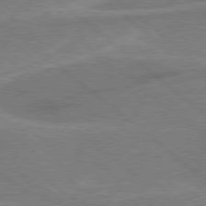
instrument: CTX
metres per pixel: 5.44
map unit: Hpe
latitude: 78.2712
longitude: -153.4049
